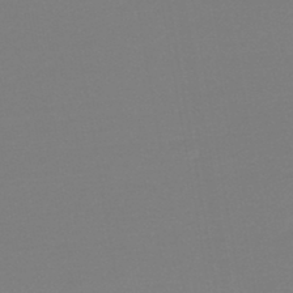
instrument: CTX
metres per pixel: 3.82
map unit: lHb
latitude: -45.2565
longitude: 64.2929
